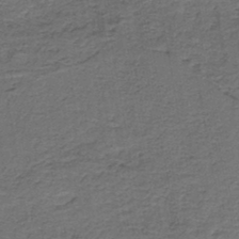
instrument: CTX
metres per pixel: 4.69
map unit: HNb
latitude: -42.9919
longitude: 51.1242
